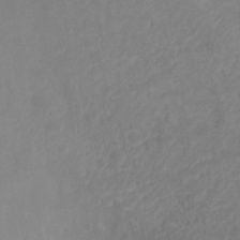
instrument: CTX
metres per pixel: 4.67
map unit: Ht
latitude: 1.7071
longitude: -34.5734
